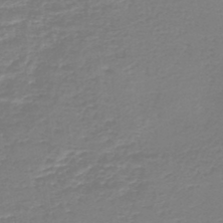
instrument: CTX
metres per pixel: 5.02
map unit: HNb
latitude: -46.6329
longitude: 52.6140
